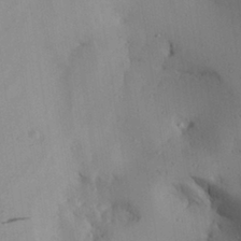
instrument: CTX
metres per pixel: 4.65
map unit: Aa
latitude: 28.0822
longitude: -131.6127
